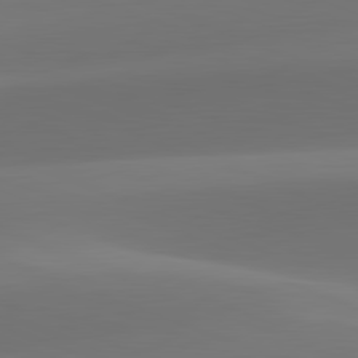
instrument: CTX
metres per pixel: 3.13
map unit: lApd
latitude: 81.9717
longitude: -162.3090
